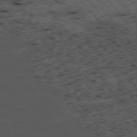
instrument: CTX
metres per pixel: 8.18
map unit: Hpe
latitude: -75.7289
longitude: -19.1970
